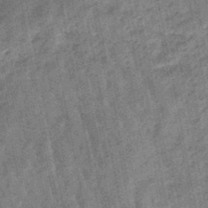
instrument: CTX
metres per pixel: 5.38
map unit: lHb
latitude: -47.4454
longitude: 77.9367
